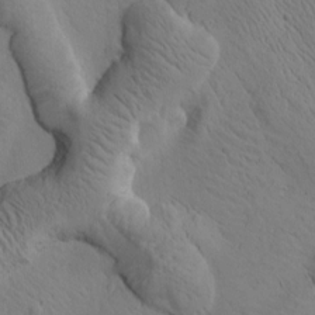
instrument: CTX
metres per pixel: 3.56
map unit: Htu
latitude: 0.6679
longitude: 175.0864
